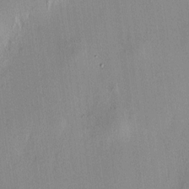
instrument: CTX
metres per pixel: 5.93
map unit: HNhu
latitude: 7.5749
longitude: 12.3495
